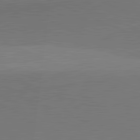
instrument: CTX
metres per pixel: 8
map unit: lApd
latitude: 82.1199
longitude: 138.7086
